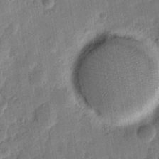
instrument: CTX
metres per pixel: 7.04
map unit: eHh
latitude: 9.1214
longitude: -66.5545
